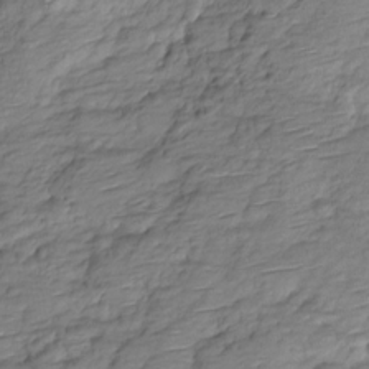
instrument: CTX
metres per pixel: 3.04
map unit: HNhu
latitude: -20.7841
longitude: 84.6140
